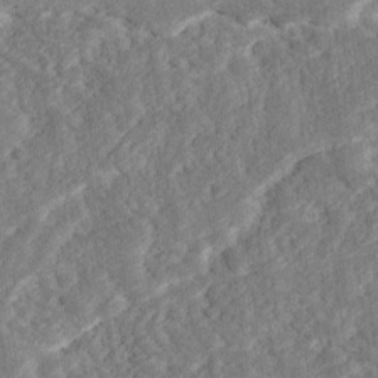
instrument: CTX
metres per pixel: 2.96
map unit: Ave
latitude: 17.4237
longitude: -135.2159
